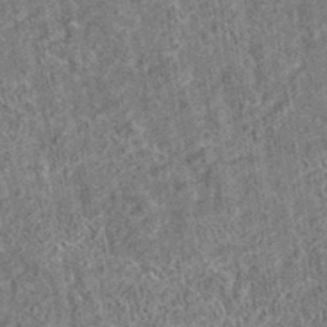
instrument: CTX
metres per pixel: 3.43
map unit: eAb
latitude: 35.4426
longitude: 114.9542
